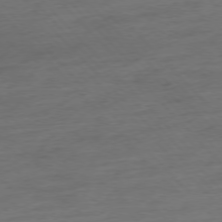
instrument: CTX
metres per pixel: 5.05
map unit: Hpe
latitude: -76.6518
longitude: -14.2523
